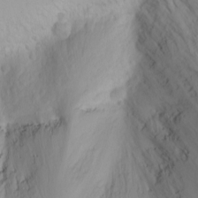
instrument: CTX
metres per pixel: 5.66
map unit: Nhu
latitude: -4.2739
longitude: -86.0444
